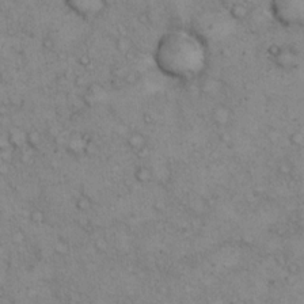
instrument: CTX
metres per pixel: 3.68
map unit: eHh
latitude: 14.4601
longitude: -63.7261
